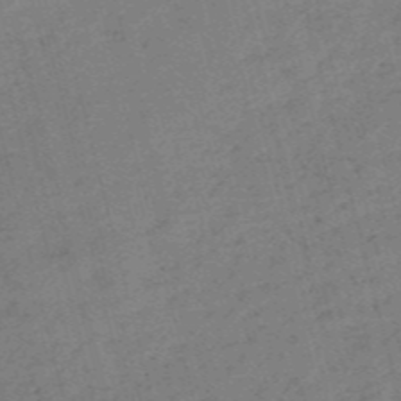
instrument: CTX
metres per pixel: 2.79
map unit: HNb
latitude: -54.3495
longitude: -46.3279
